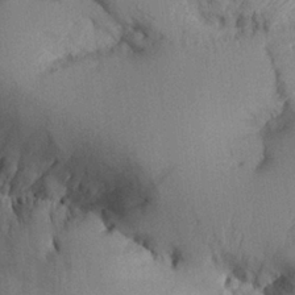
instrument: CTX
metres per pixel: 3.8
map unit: Aa
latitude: 26.7246
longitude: -129.5938
